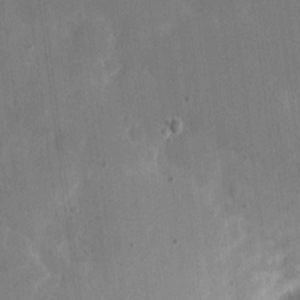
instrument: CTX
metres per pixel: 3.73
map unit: eHh
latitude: 5.5560
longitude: -67.0269
